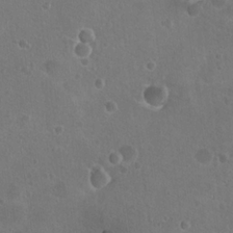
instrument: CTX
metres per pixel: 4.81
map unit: Nhu
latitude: 17.7639
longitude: -32.9136
